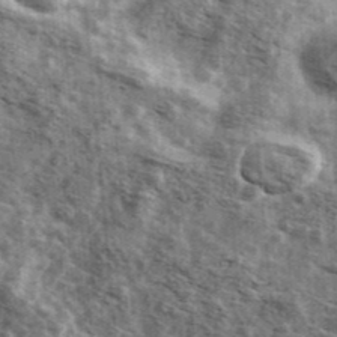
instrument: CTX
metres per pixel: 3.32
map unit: Ave
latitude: 42.3278
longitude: -106.9892
